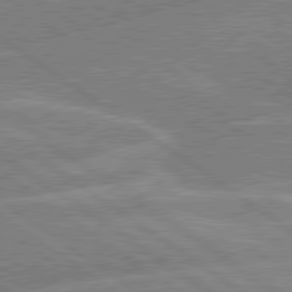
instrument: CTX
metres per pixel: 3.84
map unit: lApd
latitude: 79.7072
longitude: -129.8016
